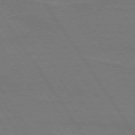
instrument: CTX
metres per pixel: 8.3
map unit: lApd
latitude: 74.2145
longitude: -56.4601
